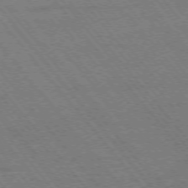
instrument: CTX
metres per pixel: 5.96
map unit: Ap
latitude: -75.4833
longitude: -86.9702
